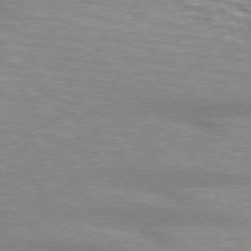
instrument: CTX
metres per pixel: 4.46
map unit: lApd
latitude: 73.3104
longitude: -55.6127
